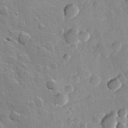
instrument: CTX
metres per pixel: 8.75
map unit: Hve
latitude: 23.5560
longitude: 149.1054
